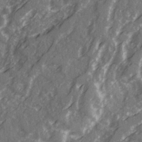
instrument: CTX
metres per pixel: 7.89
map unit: Ave
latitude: 21.7828
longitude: -132.2523
